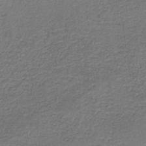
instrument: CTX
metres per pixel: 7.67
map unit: HNb
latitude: -43.4076
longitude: 49.2187
